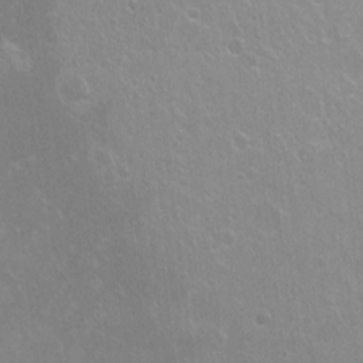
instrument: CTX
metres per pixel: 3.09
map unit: Ht
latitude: -6.2172
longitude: -36.8191
